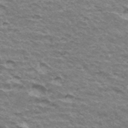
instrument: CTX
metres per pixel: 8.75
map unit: Hto
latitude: 35.5749
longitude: -42.7624
